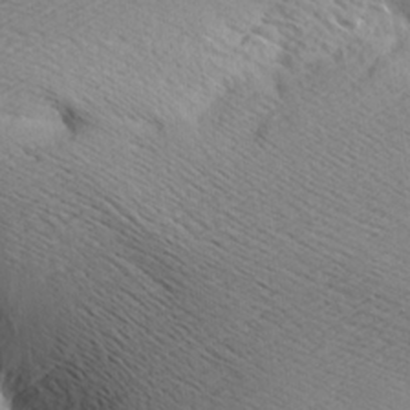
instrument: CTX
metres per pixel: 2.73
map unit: Aa
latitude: 7.7261
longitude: -141.0080
